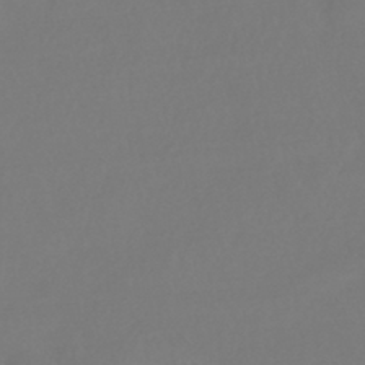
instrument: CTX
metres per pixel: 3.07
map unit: HNhu
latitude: -42.8408
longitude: 93.5021
